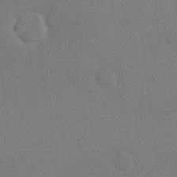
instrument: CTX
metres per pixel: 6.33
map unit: eHh
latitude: 17.3860
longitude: -66.2900
